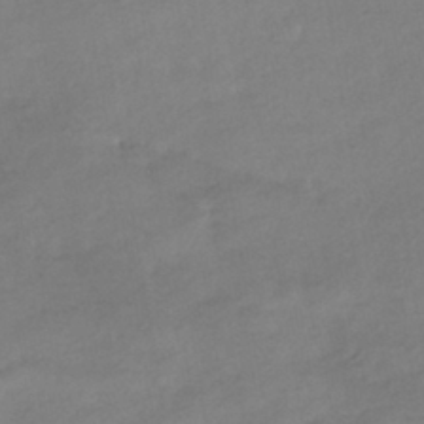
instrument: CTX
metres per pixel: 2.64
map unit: HNhu
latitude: -40.9542
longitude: 95.5588
